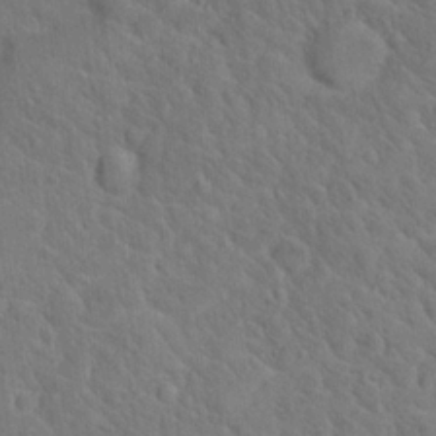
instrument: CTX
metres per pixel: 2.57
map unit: Hto
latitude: 18.8380
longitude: -35.1025
